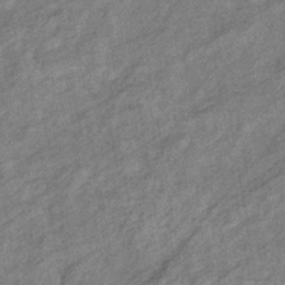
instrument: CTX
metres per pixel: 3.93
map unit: eHb
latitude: -40.4251
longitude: 82.0472
